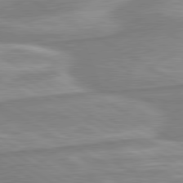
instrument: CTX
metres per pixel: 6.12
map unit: lApd
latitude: 80.4979
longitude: -172.4412
